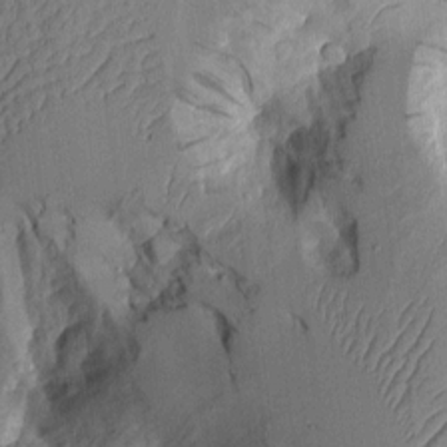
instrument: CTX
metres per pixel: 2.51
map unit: Aa
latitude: 9.3293
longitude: -127.7072
